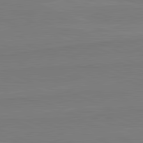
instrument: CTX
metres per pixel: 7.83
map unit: lApd
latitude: 82.1199
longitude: 166.6518
